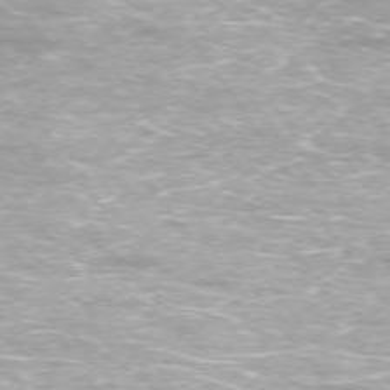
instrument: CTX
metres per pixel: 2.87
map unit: Ap
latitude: -74.8408
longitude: -75.7828
